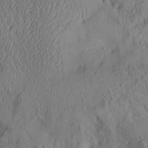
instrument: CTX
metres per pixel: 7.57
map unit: Aa
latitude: 28.1955
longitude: -133.6883
